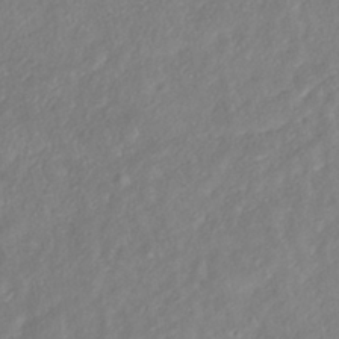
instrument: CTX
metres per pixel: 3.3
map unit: HNhu
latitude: -40.9353
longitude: 108.2739
